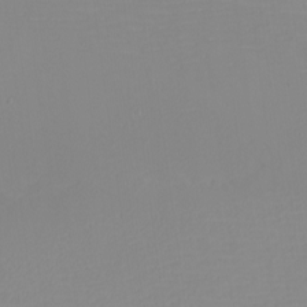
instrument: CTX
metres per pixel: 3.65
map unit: eHh
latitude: -5.1998
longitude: -83.0080
